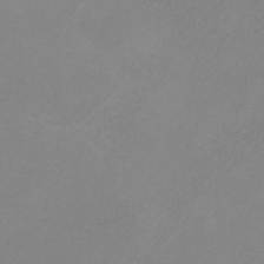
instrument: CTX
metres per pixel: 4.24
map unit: HNb
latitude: -32.1795
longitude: 60.8975
